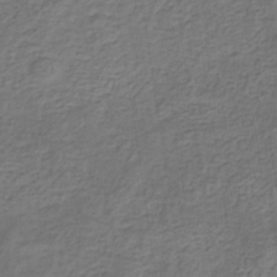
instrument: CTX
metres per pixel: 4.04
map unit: eHb
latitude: -32.5385
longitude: 72.9541
